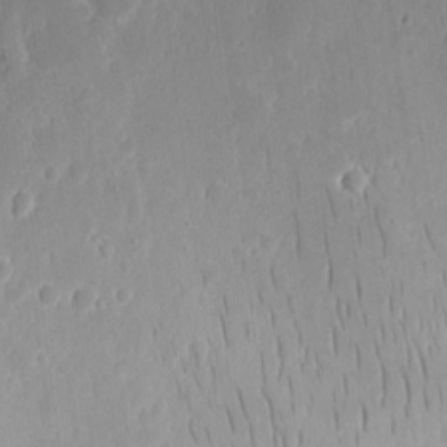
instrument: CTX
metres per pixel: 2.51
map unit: eHh
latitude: 13.8395
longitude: -72.4979
